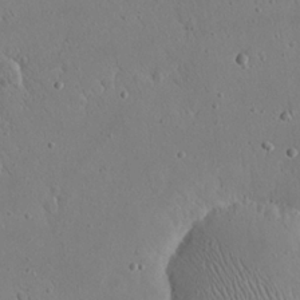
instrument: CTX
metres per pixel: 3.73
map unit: eHh
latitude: 21.6694
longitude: -68.8191
